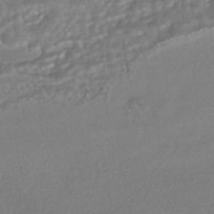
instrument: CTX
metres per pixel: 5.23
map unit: HNhu
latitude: -43.1053
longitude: 95.3131
